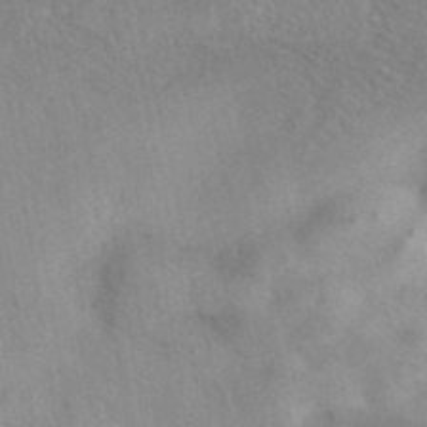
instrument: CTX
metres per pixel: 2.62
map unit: eAb
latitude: 40.5923
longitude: 108.9542
